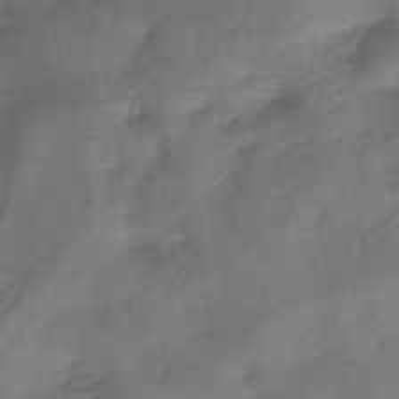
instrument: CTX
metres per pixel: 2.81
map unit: lHb
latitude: -39.5966
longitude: 74.9920
